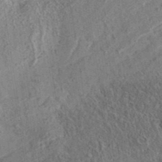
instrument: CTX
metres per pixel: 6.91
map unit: eAb
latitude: 36.3656
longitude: 112.0283
